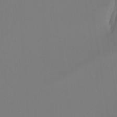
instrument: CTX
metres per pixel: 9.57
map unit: Ht
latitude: -4.9919
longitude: -62.7813
